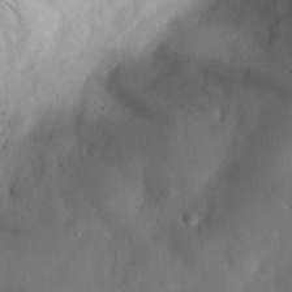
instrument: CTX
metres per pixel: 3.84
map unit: eHh
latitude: 30.1200
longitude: -72.5546
